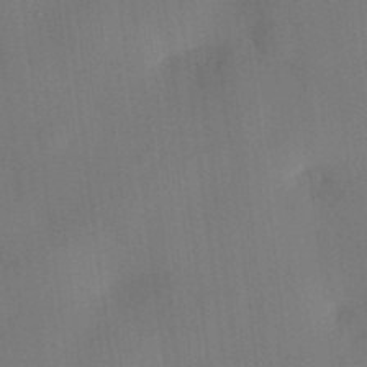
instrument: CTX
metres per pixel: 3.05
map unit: eHh
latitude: 4.9325
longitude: -73.9528
